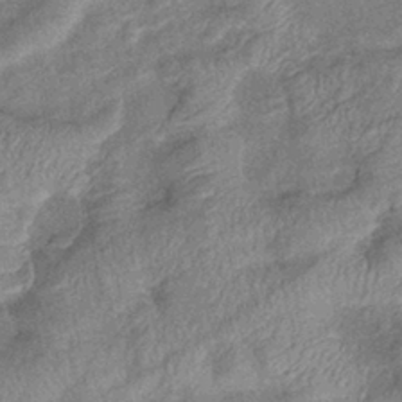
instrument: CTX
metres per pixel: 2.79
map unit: eHb
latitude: -38.5196
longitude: 77.6344
